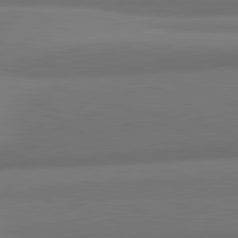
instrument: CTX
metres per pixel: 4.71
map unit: lApd
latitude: 82.2711
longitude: 168.7463
